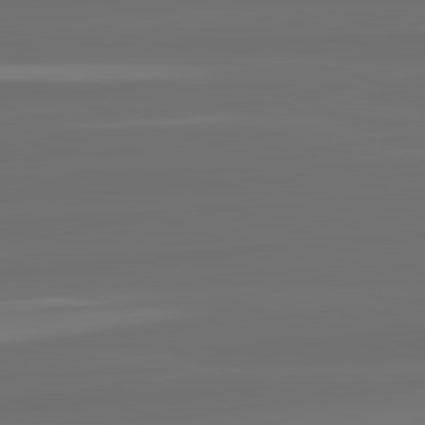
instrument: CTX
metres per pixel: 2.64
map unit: lApd
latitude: 82.4034
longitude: -167.8772
